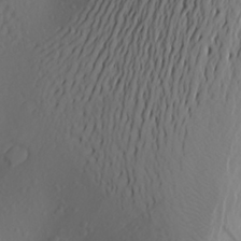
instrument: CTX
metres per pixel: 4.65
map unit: Aa
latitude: 26.1956
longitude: -146.7813
